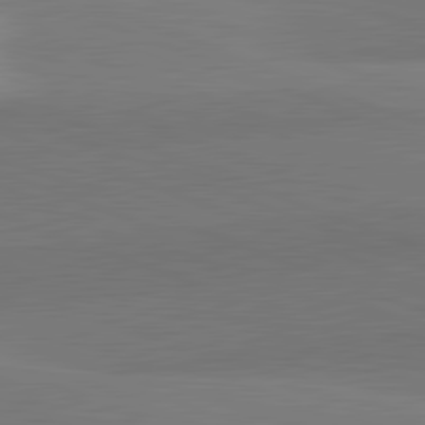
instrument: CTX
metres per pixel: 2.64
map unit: lApd
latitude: 82.1199
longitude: 136.7274
